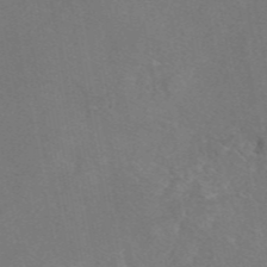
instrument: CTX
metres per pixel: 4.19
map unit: eAb
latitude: 46.1767
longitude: 110.2550
